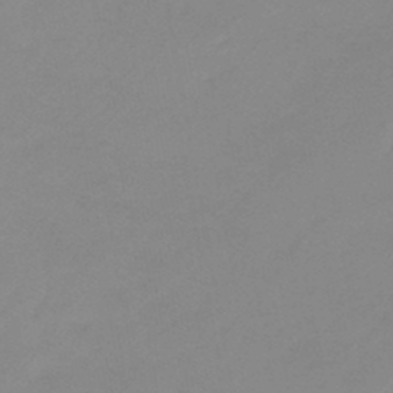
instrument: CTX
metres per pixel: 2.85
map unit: eHb
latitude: -45.9745
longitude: 85.7288
